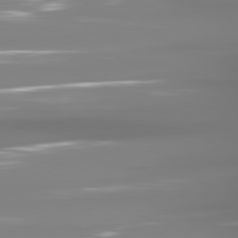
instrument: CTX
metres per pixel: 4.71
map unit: lApd
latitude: 81.4237
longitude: -137.7072
